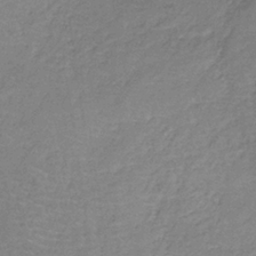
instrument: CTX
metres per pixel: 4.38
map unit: HNb
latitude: -34.8597
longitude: 55.5399
